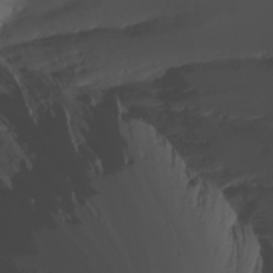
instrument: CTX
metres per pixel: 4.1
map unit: Nhu
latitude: -11.9178
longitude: -74.4979
